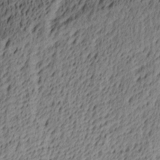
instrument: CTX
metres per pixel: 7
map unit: Ave
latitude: 4.1578
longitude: -114.0444
